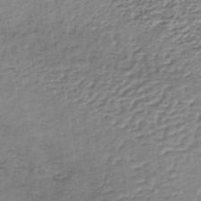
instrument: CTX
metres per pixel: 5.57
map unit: lHb
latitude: -35.2754
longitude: 60.2928
